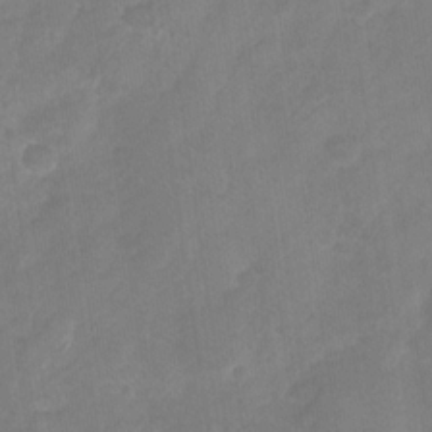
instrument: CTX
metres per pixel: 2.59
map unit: Nhu
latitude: -28.8408
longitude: -62.7624
